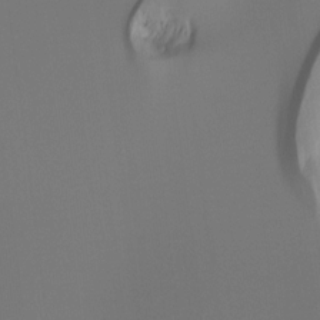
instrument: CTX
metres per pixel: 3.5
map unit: Hto
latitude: -7.4832
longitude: -47.3860
